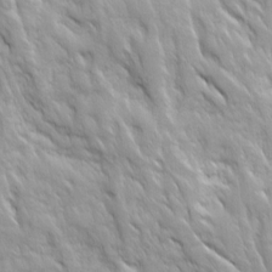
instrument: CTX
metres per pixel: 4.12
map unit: Ave
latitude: 16.0444
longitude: -132.1200
